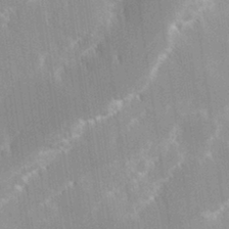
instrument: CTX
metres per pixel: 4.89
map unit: Hve
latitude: 31.0648
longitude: 149.3132
